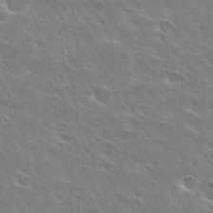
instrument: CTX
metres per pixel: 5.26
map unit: Hto
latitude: 27.9906
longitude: -40.3089
